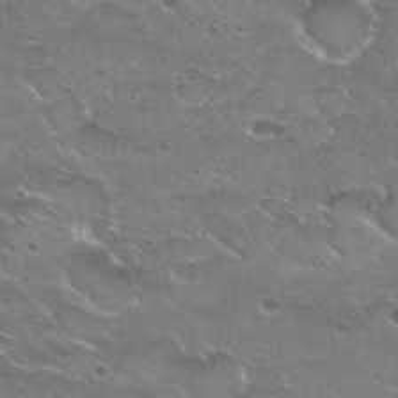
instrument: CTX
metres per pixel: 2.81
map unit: Hto
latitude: 22.6301
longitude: -41.6693
